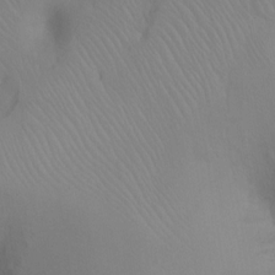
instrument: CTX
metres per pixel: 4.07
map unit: Ht
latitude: -9.0675
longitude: -37.1214
